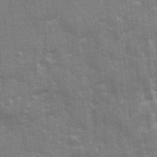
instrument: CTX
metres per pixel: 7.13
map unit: Ave
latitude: 21.5371
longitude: -133.4615
